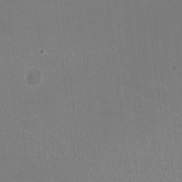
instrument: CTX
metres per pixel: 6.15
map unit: HNhu
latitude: -3.1242
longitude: -2.1011
